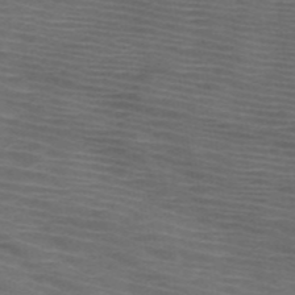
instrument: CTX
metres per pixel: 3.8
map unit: HNb
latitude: -47.9367
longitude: -45.8016
